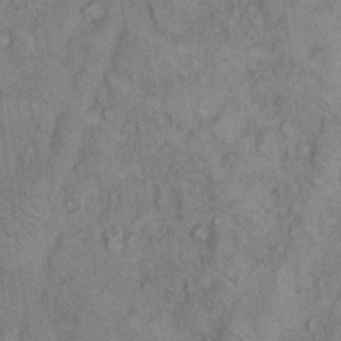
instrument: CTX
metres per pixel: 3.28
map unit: Hto
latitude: 9.1403
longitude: -59.2915
